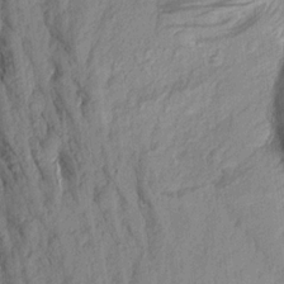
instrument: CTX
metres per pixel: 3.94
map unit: Aa
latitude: 17.2915
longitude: -146.4412
